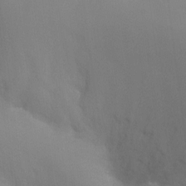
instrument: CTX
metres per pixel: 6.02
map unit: Ht
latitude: -9.3698
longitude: -31.3671
